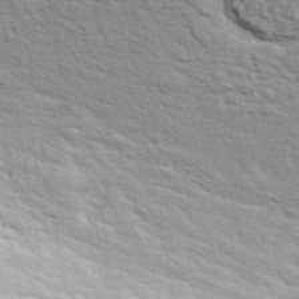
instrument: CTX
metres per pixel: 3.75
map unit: ANa
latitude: 41.3481
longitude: 29.3699
